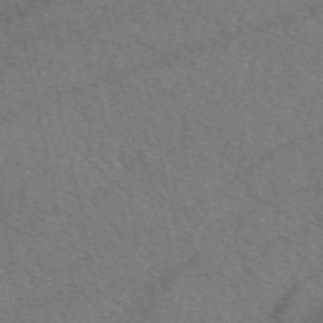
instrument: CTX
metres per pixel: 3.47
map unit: eAb
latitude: 51.1592
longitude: 113.9178
